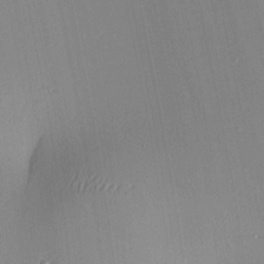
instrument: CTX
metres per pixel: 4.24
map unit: lAa
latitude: 4.1200
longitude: -111.8017
